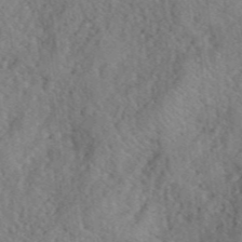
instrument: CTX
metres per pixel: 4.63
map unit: eHh
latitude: 40.5734
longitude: -56.4789
